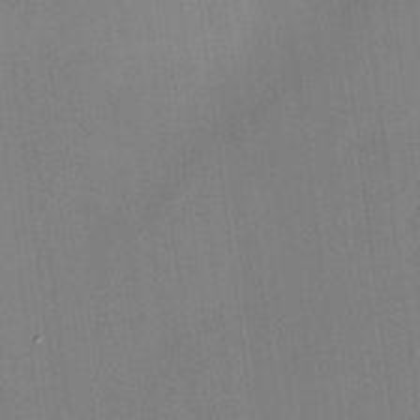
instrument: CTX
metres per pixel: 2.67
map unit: HNhu
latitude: 13.4804
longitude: 12.5007
